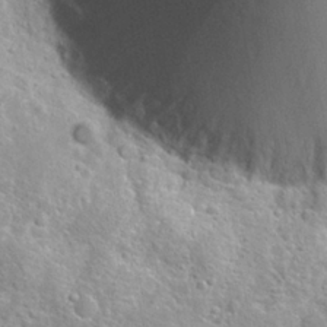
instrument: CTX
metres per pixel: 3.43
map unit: Hto
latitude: 25.2914
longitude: -47.8962
